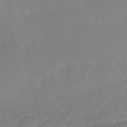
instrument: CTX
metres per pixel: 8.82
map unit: Nhu
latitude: -16.7086
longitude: -57.2536
